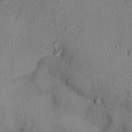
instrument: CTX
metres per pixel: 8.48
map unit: Hto
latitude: 14.9703
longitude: -31.0459
